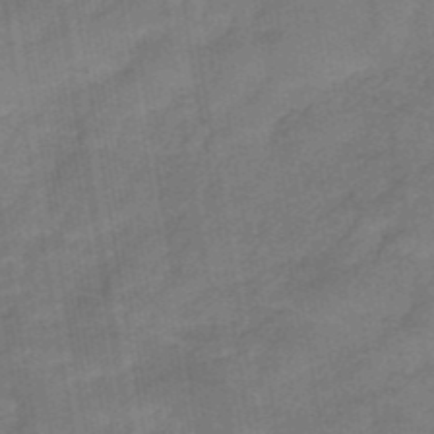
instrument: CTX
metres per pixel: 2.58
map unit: eHb
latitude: -39.7856
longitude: 82.8030
